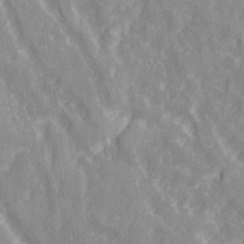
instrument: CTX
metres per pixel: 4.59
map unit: Ave
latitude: 21.6505
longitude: -134.1389
